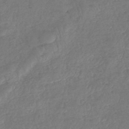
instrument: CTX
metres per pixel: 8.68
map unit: lHb
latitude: -41.4832
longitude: 79.2376
